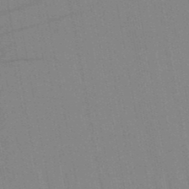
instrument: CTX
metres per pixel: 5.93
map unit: lHb
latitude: -48.4629
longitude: 73.4076
